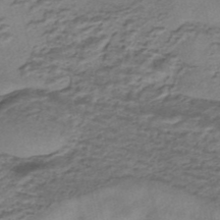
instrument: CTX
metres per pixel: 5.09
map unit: eHh
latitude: -42.9919
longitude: 120.1794
